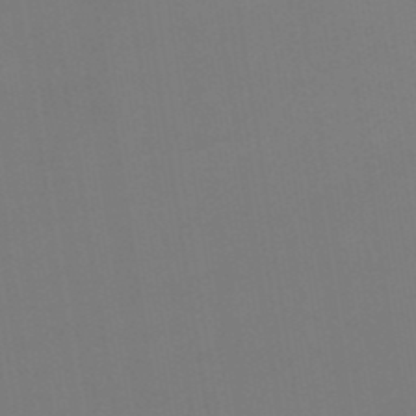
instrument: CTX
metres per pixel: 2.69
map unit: lHb
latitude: -48.9353
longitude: 67.5588
